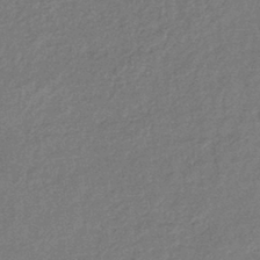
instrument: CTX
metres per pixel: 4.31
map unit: lHb
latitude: -42.0849
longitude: 80.9353
